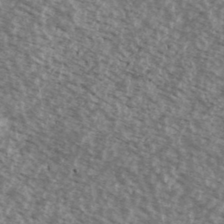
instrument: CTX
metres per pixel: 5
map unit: Ave
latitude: 38.9325
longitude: -111.2159
